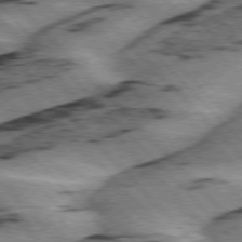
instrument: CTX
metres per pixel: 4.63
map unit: lApd
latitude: 75.9717
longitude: -78.6680
